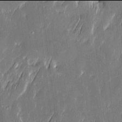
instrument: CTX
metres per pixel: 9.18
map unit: Htu
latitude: -6.0094
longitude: 175.3887
